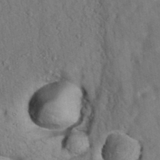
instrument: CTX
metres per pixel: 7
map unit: eAb
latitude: 34.8569
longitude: 108.9731
